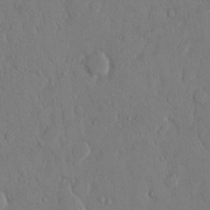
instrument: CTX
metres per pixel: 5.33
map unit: eHh
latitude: 14.0822
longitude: -69.8395
